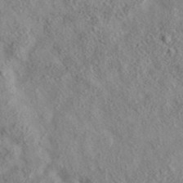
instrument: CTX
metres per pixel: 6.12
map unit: eAb
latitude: 35.7827
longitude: 108.0850
